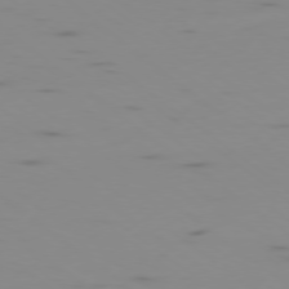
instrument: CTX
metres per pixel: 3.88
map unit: Ap
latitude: -78.2172
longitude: -65.6127
